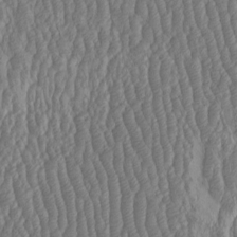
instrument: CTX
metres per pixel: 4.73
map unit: HNhu
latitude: -1.5211
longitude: 13.3321
